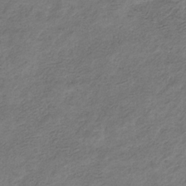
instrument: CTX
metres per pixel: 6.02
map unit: eHb
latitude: -30.1417
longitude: 69.4076
